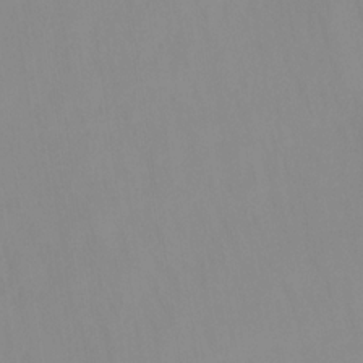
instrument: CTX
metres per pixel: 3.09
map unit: HNhu
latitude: -27.3887
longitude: 73.1620
